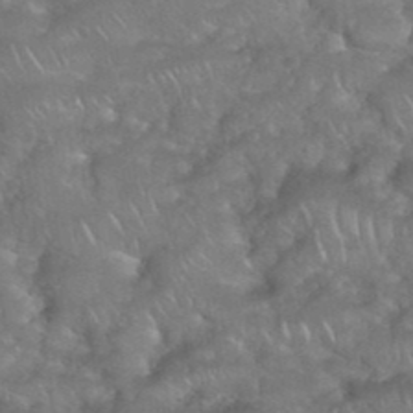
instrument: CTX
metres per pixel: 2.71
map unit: eHh
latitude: 39.4048
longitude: -58.4223
